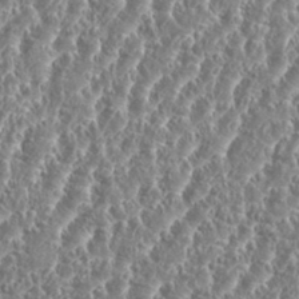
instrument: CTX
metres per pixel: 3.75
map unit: eHh
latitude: 34.8002
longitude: -134.8758
